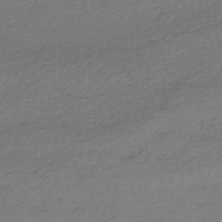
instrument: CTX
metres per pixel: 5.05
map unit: HNhu
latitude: -43.3698
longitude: 93.1620
